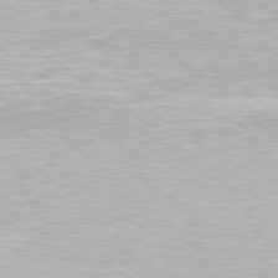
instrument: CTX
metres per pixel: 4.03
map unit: Hpe
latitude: 79.4616
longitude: -153.7639
